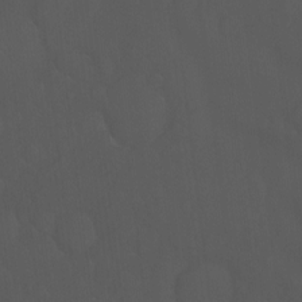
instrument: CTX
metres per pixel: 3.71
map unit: Hto
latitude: -7.9556
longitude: -45.3670
